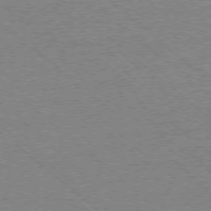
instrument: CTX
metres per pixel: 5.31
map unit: Ap
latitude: -77.8233
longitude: -83.8583
